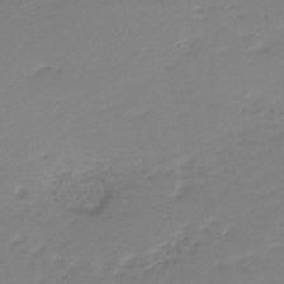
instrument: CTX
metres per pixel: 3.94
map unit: HNb
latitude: -40.9919
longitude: 50.1039
